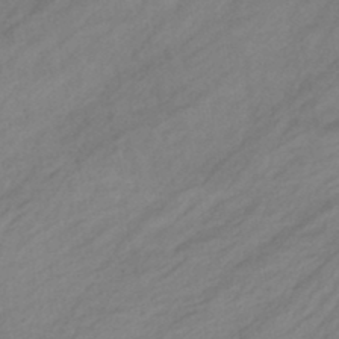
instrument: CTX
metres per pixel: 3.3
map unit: eHb
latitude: -43.1998
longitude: 85.5021
